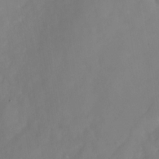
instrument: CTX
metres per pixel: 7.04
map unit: Nhe
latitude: -36.2172
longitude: -87.0080
